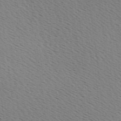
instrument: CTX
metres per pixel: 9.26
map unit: Hve
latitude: 2.4790
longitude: -124.8758
